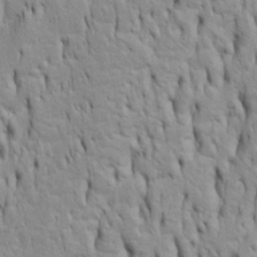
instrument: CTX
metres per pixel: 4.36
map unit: Htu
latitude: -5.4265
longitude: 151.3698
